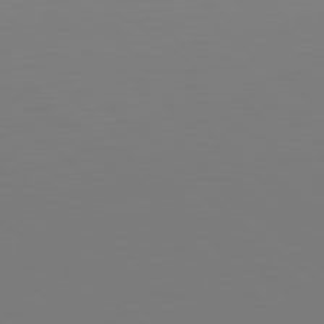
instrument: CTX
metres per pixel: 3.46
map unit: Hpe
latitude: 78.8191
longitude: -175.0081
